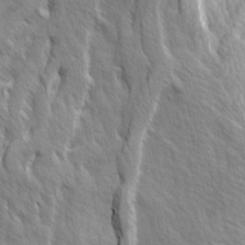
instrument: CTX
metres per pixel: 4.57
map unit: Ave
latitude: 14.6113
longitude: -134.1766
